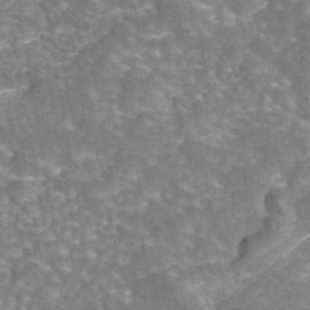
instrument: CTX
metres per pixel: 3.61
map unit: eAb
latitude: 44.3089
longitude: 106.9542
